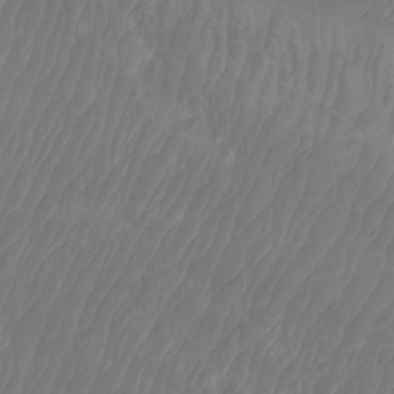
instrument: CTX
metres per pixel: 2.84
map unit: Htu
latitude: -6.2550
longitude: -74.6679
